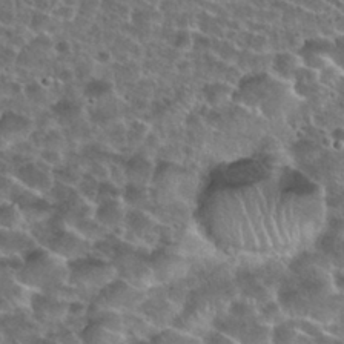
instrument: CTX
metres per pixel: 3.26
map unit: Nhu
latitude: 28.8191
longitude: -49.4237
